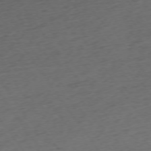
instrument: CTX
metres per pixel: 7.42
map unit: Ap
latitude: -74.7652
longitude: -73.5183
